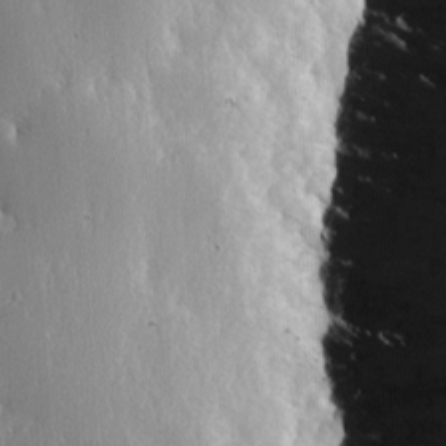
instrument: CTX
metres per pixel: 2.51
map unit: lAvf
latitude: -5.7477
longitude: -109.2537
